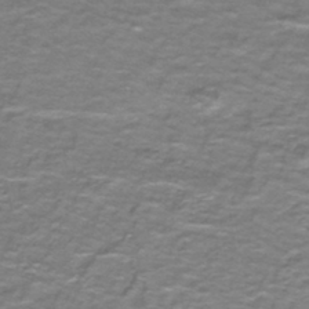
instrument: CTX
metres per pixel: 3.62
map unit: lHb
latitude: -42.5951
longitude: 55.4832
